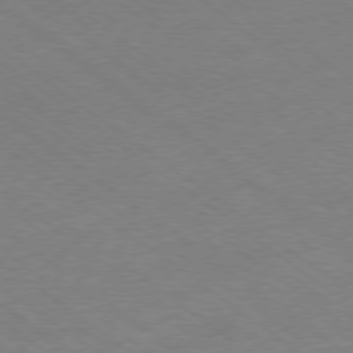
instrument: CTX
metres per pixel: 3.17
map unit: Hpe
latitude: -78.8030
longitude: -14.6113
